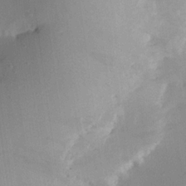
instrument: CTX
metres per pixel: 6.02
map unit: Aa
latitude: 21.9717
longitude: -147.1215
